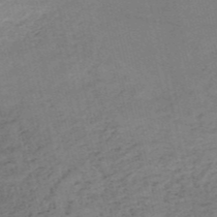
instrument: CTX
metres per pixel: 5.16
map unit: HNb
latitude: -54.1984
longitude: -45.8394
